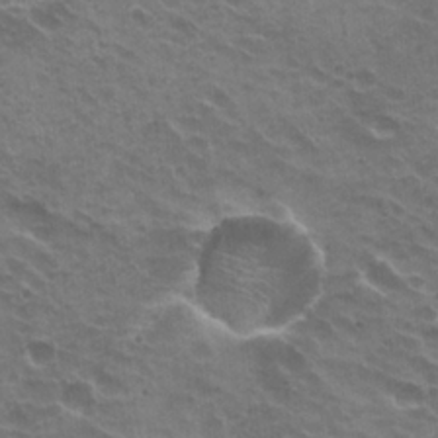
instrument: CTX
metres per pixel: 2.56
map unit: Hto
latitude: 21.9150
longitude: -31.9339
